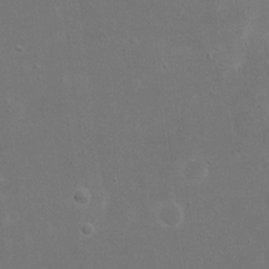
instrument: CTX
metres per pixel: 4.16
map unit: eHh
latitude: 17.7072
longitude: -72.3468
